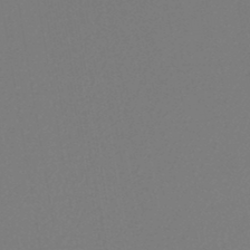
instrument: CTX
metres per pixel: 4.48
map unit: lHb
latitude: -45.5966
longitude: 74.3307
